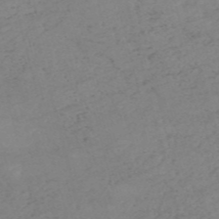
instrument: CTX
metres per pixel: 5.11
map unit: HNb
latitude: -54.2740
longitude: -49.4993
